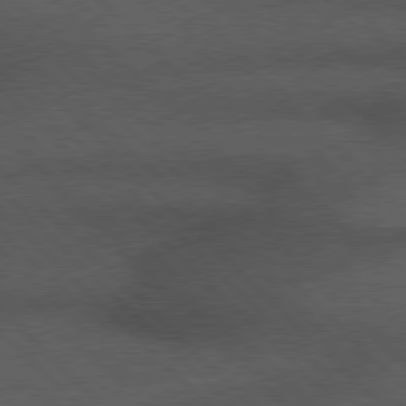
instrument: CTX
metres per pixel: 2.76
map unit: Hpe
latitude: 77.2348
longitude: -153.2348
